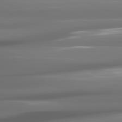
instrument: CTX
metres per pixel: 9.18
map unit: lApd
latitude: 81.3293
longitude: -142.5735
